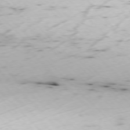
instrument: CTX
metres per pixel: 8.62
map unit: Ap
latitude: -77.1998
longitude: -61.1403
